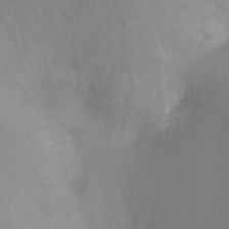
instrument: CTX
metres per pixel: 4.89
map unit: Ht
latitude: -10.4629
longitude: -28.4790
